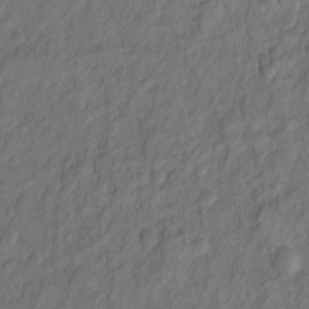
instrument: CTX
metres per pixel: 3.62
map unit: Hto
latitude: -7.7477
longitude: -40.2711
